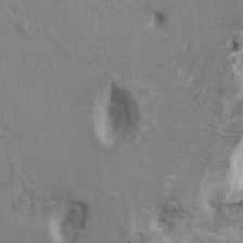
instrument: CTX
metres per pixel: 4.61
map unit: HNhu
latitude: 5.1781
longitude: -2.4979
